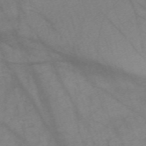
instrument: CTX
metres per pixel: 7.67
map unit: Nve
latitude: -59.0675
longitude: 64.4440
